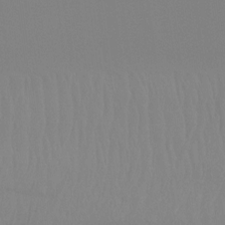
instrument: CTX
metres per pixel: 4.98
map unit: Htu
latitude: -15.5588
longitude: -47.8962
